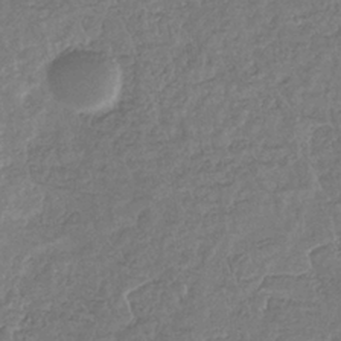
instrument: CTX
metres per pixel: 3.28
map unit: eHb
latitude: -34.8030
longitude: 77.1998
